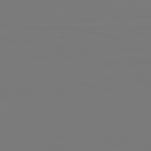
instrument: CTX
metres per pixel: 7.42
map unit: Hpe
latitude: 78.7435
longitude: -137.2915
